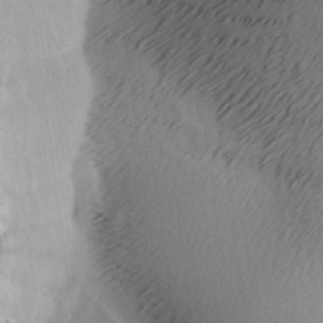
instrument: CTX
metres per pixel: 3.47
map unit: lAa
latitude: -7.5210
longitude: -123.6694
